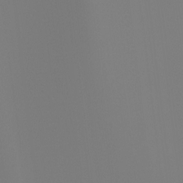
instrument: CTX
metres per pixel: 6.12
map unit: Ht
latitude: -4.0661
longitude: -61.1403
